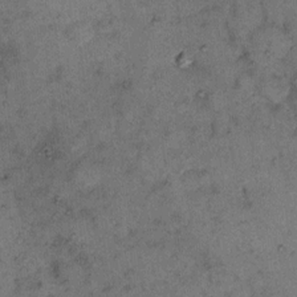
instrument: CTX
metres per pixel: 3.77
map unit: eHh
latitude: 10.9325
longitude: -63.0459
